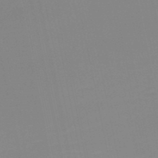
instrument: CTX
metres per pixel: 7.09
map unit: HNb
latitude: -51.1242
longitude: -50.6301
